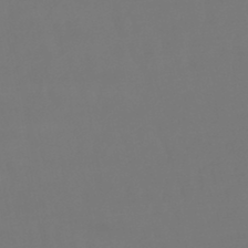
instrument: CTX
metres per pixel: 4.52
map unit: lHb
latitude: -46.2172
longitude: 76.2739
